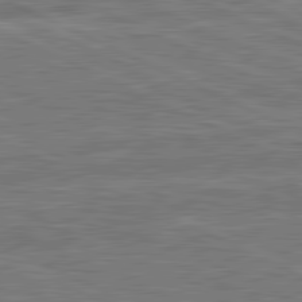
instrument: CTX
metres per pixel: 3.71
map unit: lApd
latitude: 81.5182
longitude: -167.5182
